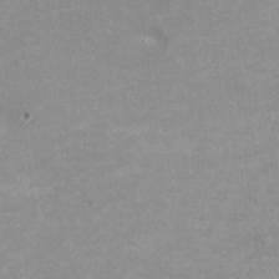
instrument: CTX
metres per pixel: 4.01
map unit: HNhu
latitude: -0.0661
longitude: -4.3467
